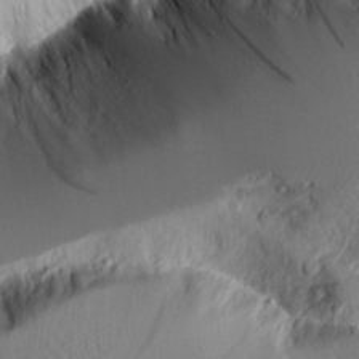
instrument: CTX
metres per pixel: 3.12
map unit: Aa
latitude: 11.5938
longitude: -126.6302
